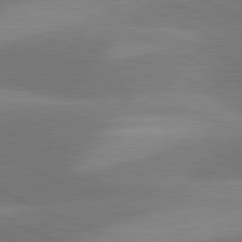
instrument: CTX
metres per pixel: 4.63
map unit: lApd
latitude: 81.2348
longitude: 125.1620
